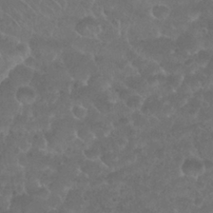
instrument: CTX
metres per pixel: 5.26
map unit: Nhu
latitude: 26.7624
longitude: -52.5735
